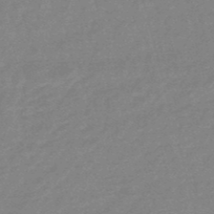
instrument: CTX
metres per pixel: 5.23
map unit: eHb
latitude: -48.5574
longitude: 87.1998
